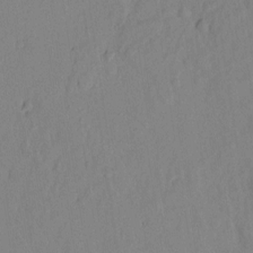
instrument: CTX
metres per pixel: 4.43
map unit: lAvf
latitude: 8.1578
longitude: 166.5385
